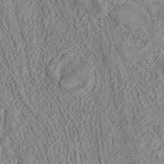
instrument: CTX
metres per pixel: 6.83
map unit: ANa
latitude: 40.4978
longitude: 34.0094
